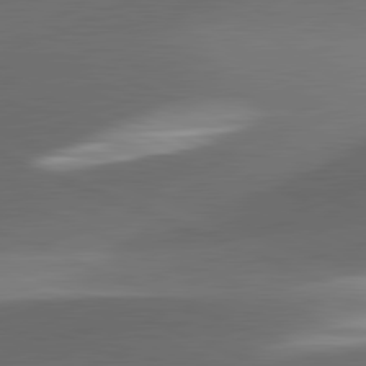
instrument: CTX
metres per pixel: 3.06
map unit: lApd
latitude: 81.7072
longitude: 132.3685
